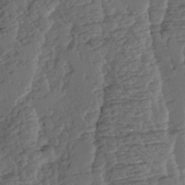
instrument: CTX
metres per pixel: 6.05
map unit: Ave
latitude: 14.4601
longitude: -136.2712
